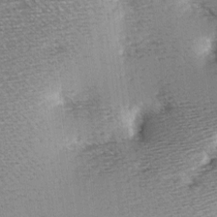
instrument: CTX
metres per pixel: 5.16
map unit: Hve
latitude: 3.7827
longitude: -121.4994
